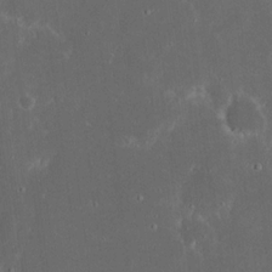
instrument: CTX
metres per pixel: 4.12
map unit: eHh
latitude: 17.3104
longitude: -73.3860
